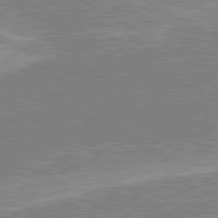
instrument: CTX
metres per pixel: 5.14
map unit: lApd
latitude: 80.4034
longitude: 141.7477
